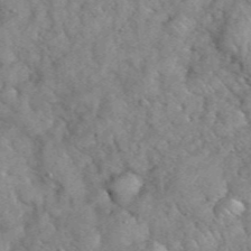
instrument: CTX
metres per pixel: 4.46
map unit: eHh
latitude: 39.2537
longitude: -59.0459
